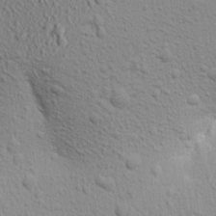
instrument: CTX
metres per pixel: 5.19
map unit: Aa
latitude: 17.2348
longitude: -147.4427
